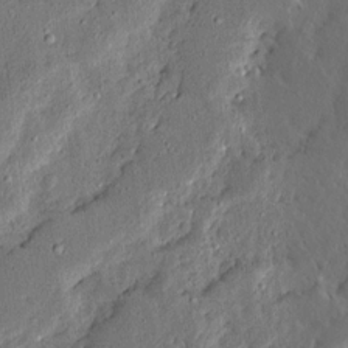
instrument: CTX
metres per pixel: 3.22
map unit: Ave
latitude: 13.6127
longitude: -136.6491
